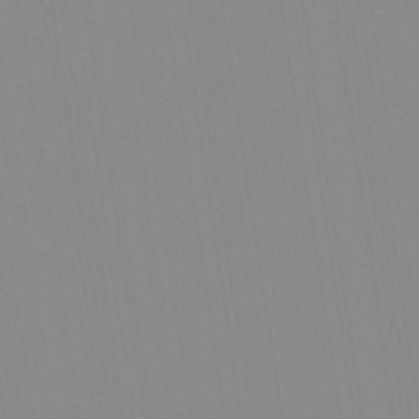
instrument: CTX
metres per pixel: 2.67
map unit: Aa
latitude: 32.3089
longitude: -142.7624
